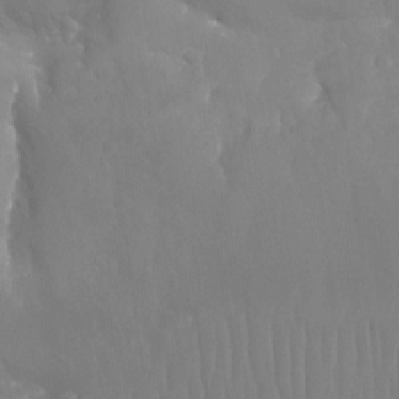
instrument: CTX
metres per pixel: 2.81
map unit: Aa
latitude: -12.7652
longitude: -68.0444
